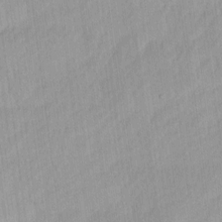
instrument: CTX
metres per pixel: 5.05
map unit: Ave
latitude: 12.5546
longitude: -106.5357
